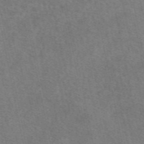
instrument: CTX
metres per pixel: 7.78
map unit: eAb
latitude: 49.7072
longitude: 120.8219
